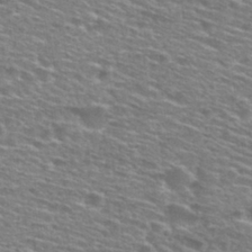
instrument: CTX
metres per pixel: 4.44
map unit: Hto
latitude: 28.6490
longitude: -48.9325
